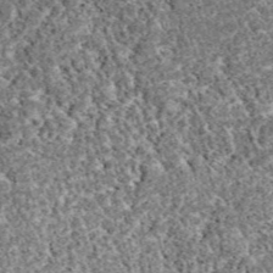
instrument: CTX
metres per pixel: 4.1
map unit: eAb
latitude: 38.6301
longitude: 110.3684
